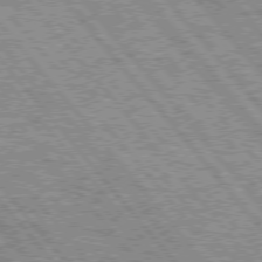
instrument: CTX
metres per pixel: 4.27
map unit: Hpe
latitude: 75.4615
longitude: -125.9339
